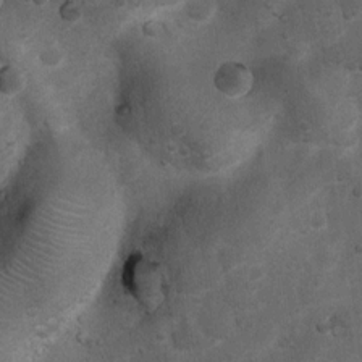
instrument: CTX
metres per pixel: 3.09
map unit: Nhu
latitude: 6.3845
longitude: -23.3482
